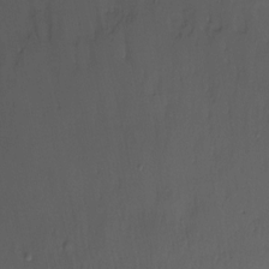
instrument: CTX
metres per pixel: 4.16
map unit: Ht
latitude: -9.9745
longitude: -46.4412
